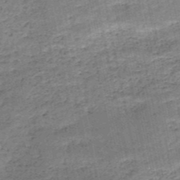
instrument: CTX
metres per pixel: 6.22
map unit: HNb
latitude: -50.6707
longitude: -49.9150
